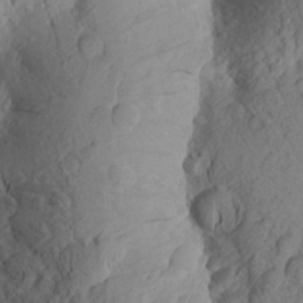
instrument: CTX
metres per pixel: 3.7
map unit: Aa
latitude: 25.0080
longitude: -149.4426
